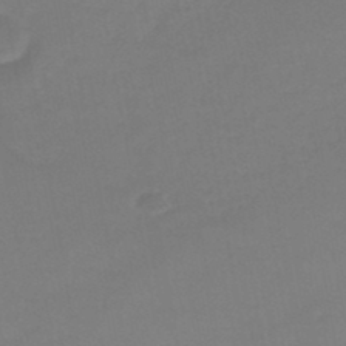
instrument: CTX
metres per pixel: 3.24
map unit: HNb
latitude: -46.0850
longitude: -35.7071
